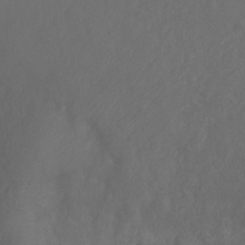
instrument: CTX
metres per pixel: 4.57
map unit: Ht
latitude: -10.1417
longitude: -35.3670
